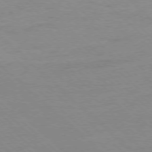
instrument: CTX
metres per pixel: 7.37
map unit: Ap
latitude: -78.1039
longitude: -85.2537
